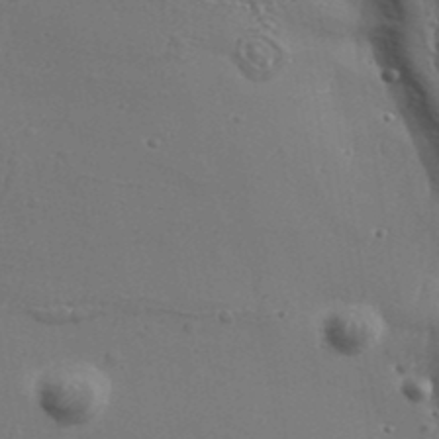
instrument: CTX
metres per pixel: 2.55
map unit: Aa
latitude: 33.0647
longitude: -134.3089
